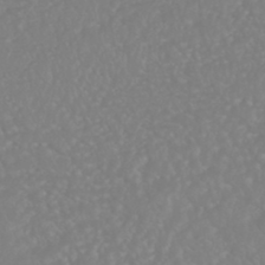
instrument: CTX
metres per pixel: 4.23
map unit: HNhu
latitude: -46.6329
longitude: 97.4455
